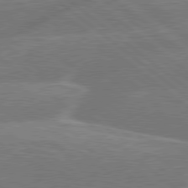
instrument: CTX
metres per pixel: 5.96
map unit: Hpe
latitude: 79.1026
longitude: -153.0081
